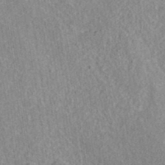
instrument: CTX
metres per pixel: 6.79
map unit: ANa
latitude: 37.6316
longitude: 15.8801
